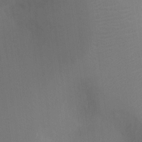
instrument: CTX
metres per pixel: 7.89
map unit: Ht
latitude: -8.3306
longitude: -28.1955
